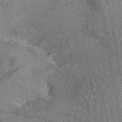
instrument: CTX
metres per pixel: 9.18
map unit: eAb
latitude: 50.3278
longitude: 115.2187
